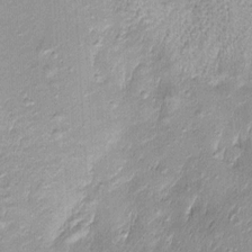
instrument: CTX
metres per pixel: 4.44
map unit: Htu
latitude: -5.8044
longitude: 158.6329
